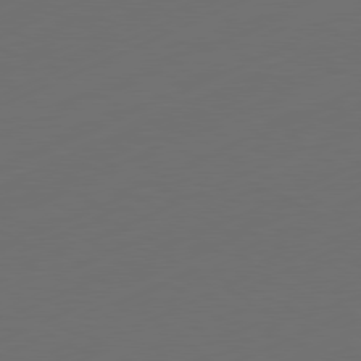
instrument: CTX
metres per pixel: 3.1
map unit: Ap
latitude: -81.5777
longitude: -85.0648
